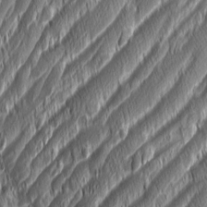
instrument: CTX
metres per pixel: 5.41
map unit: Aa
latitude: 8.2901
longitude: -130.6302
